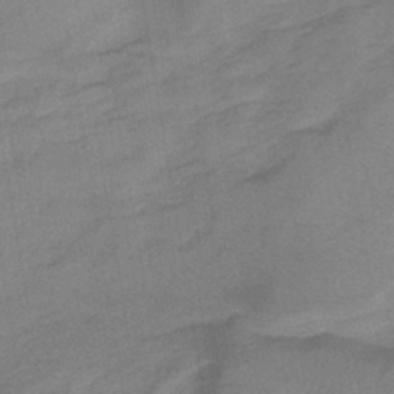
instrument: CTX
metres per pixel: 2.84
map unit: lHb
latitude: -40.3117
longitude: 65.9556
